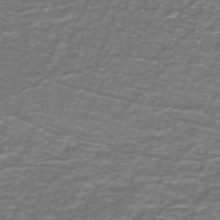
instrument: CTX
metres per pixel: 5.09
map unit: lHb
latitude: -42.7274
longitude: 55.7100
